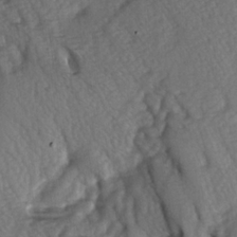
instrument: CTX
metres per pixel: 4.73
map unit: lAa
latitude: -5.5966
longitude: -126.3278
